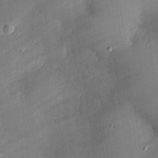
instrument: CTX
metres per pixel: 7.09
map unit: eHh
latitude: 24.5167
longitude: -90.6868
